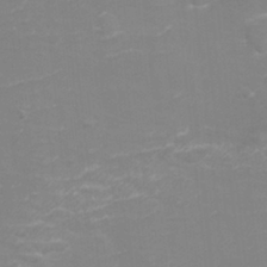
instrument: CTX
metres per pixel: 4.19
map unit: eHh
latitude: -4.0283
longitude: -75.5182
